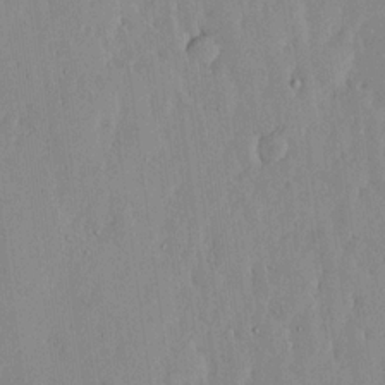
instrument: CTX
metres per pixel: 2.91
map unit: lHvf
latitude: 17.3482
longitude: -116.1578
